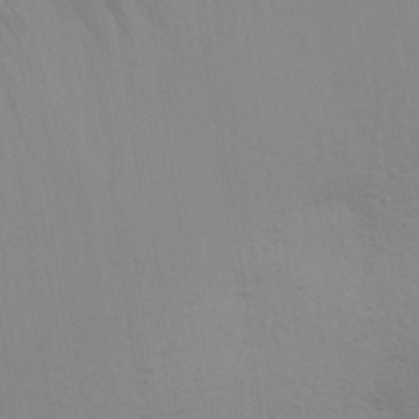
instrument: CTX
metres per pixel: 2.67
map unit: Aa
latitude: 28.4223
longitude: -144.3089
